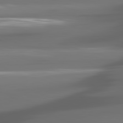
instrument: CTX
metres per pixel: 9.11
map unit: lApd
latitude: 81.1214
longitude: -141.8961
